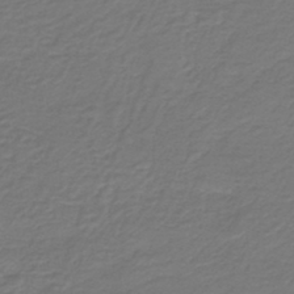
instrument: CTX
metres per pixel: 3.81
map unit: HNb
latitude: -43.4265
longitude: 52.2172
